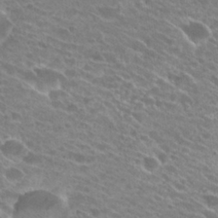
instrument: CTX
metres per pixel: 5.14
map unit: Hto
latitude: 26.1011
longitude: -42.1578
